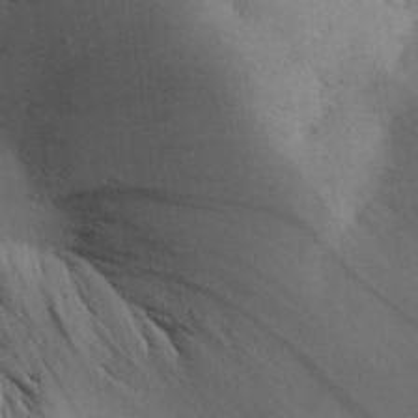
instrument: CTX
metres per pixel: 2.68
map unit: Aa
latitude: 29.2915
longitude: -144.7624
